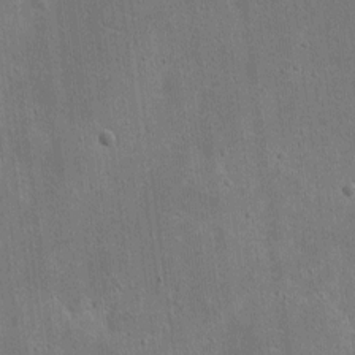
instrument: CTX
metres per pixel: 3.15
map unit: eHh
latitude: 7.4993
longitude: -72.2523
